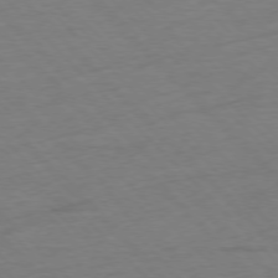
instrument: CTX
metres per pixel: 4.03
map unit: Ap
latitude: -76.9920
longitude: -85.6505
